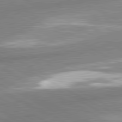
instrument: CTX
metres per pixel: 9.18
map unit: lApd
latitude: 80.9703
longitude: -163.7639
